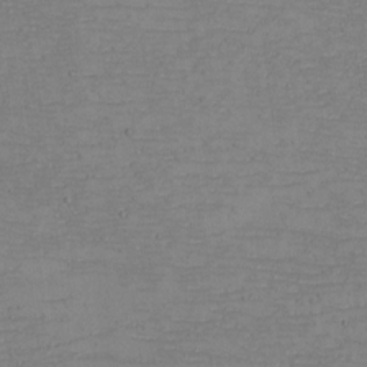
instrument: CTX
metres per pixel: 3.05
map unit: eHh
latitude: -5.0297
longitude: -82.6301
